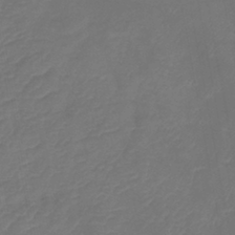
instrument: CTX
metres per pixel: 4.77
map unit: eHb
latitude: -39.7856
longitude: 76.7841
